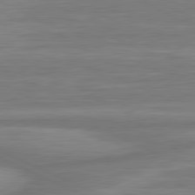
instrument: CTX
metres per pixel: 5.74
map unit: lApd
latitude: 81.4426
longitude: -175.0081
